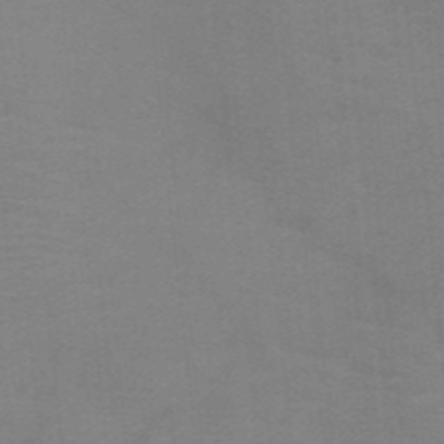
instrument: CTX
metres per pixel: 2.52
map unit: HNb
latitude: -46.4440
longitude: -45.8394
